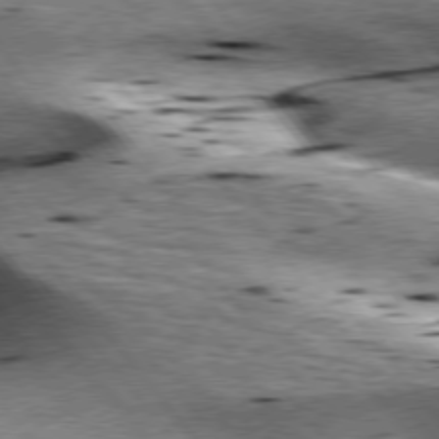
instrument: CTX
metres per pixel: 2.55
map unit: lApd
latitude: 76.5356
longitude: -60.6301
